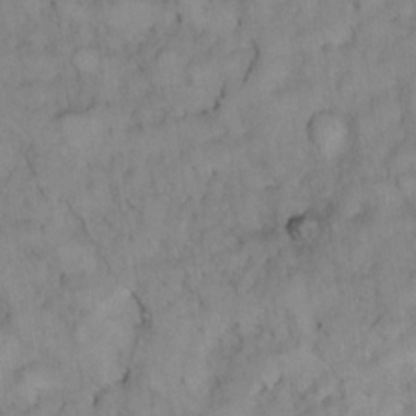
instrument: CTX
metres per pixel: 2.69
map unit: Ht
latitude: 6.1956
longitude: -37.0081
